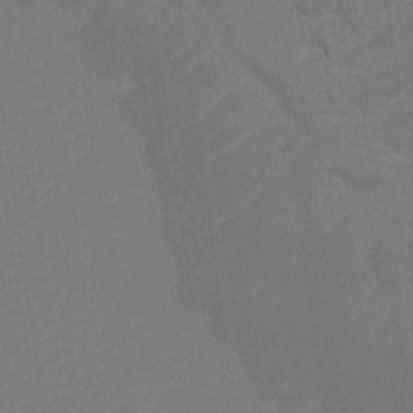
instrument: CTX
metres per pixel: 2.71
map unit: Htu
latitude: -10.6141
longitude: -73.2159
